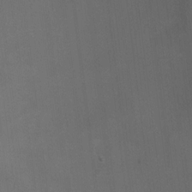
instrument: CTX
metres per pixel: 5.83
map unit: Ht
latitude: 5.0080
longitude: -37.2915
